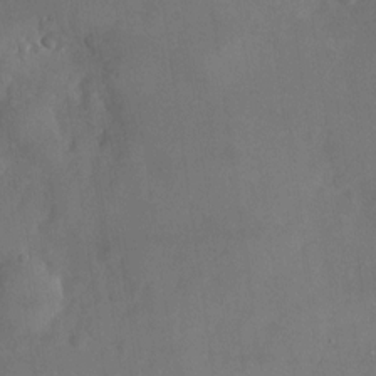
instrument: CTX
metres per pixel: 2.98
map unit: Nhu
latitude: -26.2739
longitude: -70.6490
